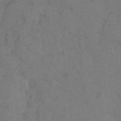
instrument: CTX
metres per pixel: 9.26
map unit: eHh
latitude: 9.6694
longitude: -63.0081
